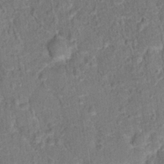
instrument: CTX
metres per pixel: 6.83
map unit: Hto
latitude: 14.9136
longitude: -38.5168
